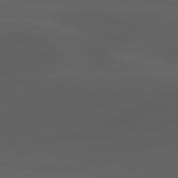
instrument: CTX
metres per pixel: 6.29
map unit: lApd
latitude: 80.2145
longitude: -89.1026
